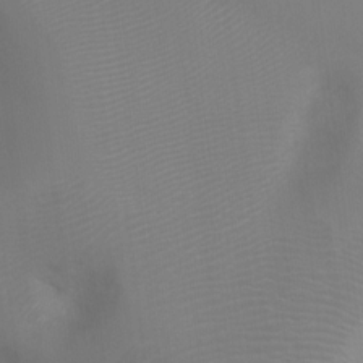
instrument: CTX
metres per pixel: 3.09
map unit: Ht
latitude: -3.5021
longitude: -28.6301
